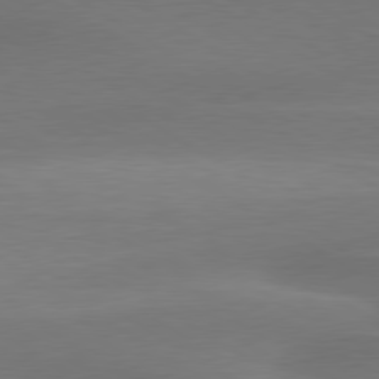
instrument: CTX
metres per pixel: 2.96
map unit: lApd
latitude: 79.7261
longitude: -88.3468
